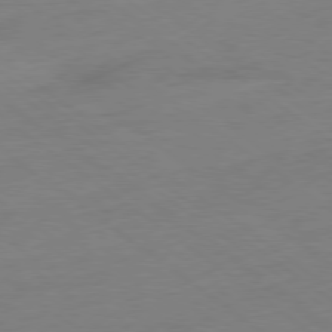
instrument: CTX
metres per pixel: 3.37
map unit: Ap
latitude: -79.2376
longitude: -98.5734
